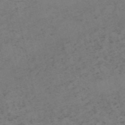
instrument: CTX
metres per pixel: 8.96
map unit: HNb
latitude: -55.2943
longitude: -48.3278
